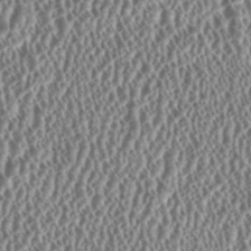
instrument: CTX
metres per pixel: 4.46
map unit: HNhu
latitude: 0.1388
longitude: 0.3873
